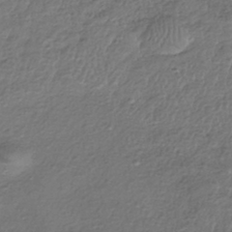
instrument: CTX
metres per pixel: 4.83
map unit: eHh
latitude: -42.5951
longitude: 117.5966
